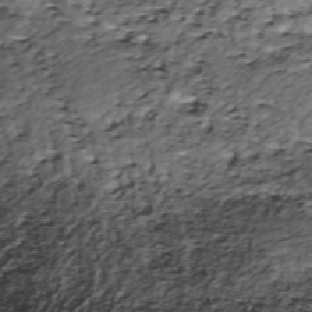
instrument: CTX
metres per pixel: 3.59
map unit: ANa
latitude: -40.6707
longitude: 103.1053
